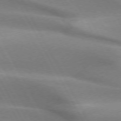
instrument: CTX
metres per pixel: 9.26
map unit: lApd
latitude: 72.9514
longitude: -50.7057
